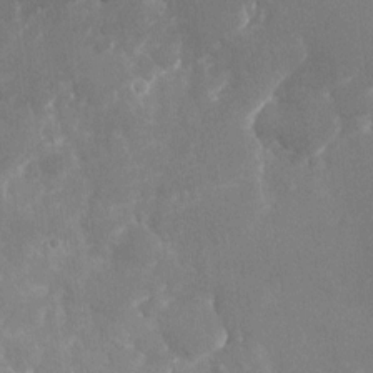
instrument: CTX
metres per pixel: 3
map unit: Nhu
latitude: -22.4818
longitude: -72.5735
